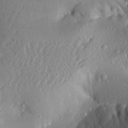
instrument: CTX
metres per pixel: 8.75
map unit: Aa
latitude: 21.5371
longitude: -147.9339
